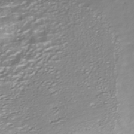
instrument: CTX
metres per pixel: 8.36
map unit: HNhu
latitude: -43.0108
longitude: 97.0487
